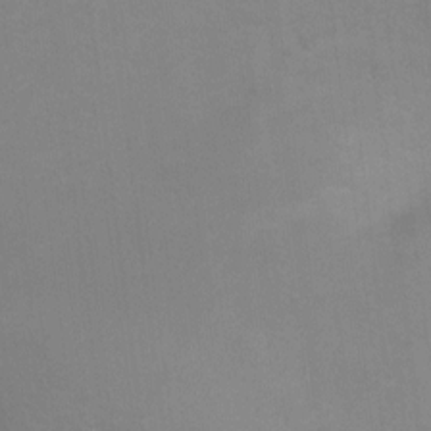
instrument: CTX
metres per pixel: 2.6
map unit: Ht
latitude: 2.6112
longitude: -33.8394
